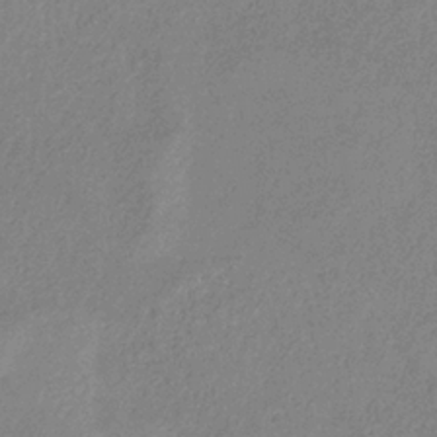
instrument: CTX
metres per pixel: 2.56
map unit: HNb
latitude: -33.4077
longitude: 55.6533
